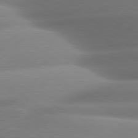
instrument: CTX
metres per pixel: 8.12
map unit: lApd
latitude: 80.7246
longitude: -162.1389
